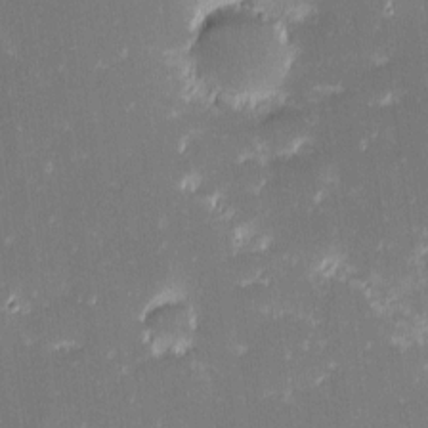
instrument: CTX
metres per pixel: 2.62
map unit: eHh
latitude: -2.4628
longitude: -86.4790
